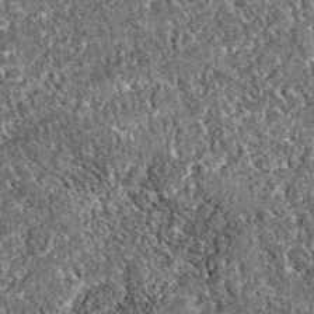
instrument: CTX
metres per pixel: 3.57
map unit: eAb
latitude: 37.4804
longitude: 111.9556
